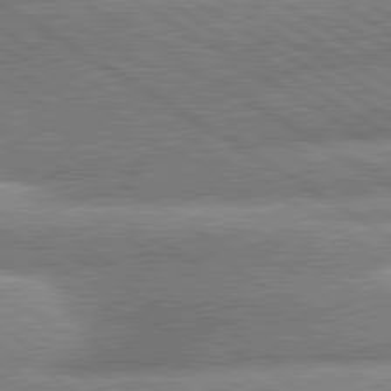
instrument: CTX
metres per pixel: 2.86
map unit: lApd
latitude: 80.8191
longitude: -161.4804
